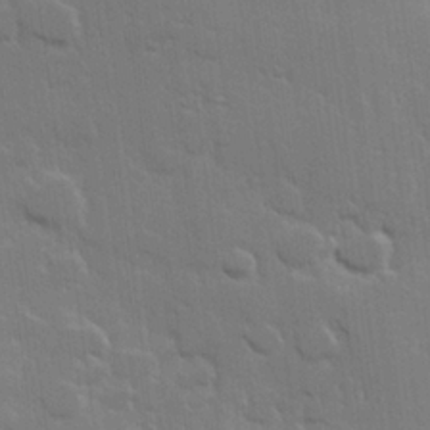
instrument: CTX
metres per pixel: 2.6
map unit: Hve
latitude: 23.1403
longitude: 147.1620
